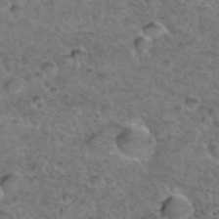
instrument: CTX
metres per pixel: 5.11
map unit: Hto
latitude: 36.3845
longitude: -48.1578
